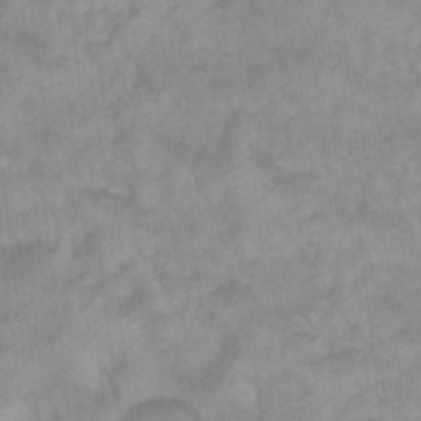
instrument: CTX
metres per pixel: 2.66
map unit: Hto
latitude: 16.7624
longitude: -34.8758
